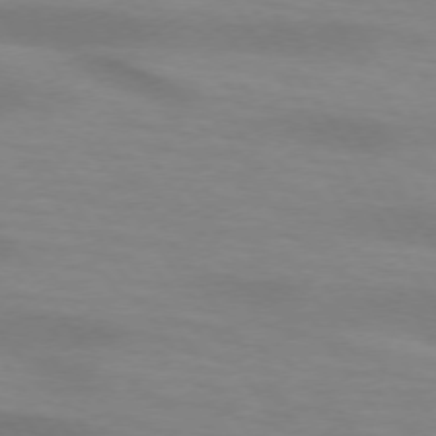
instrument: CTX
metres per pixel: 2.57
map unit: lApd
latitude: 73.7072
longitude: -54.0255
